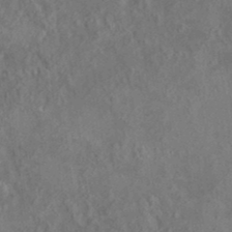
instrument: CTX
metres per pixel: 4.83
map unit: HNhu
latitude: 5.4804
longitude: 10.2740
